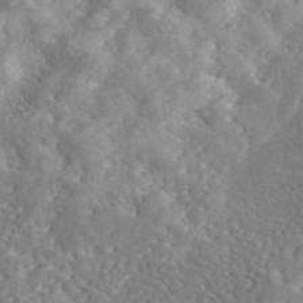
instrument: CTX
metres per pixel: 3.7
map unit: eAb
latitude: 45.5749
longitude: 128.6141
